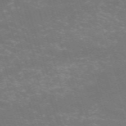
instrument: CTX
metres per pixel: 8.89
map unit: HNb
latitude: -54.4251
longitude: -36.6491
